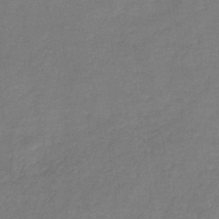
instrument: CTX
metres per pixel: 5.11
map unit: HNb
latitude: -43.8422
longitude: -39.3671
